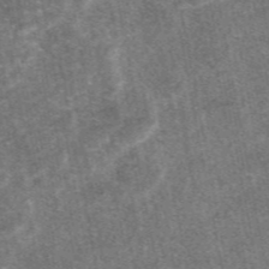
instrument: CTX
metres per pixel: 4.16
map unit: eAb
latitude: 47.3482
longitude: 121.3698
